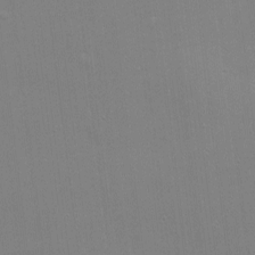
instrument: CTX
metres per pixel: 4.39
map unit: eHh
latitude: -2.3684
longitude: -80.3656
